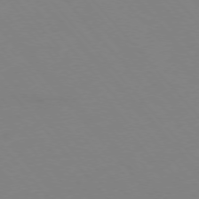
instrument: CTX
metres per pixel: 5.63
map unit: Hpe
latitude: -76.2362
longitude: -19.7071
